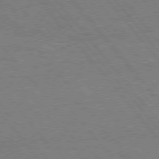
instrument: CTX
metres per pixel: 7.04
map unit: Hpe
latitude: 75.5560
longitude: -157.2725
